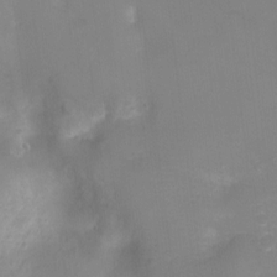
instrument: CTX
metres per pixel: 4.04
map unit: Ht
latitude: -8.5385
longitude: -24.7624
